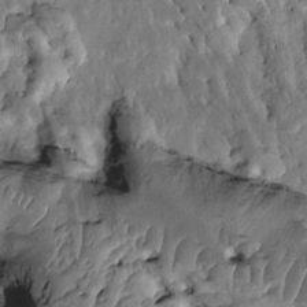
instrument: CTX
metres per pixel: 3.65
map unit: Htu
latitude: -1.2565
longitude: 148.6708
